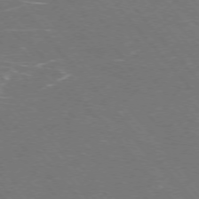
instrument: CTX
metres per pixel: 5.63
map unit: Ap
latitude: -75.8234
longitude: -69.1214
